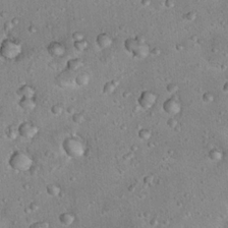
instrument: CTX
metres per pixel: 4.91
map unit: Nhu
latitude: 17.4804
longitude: -29.6505
